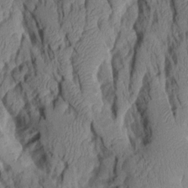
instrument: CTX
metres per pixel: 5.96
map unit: Aa
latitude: 8.5924
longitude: -127.9150
